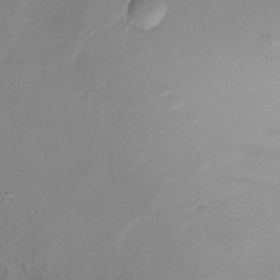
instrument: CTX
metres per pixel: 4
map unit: Ht
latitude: -15.2565
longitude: -45.7449
